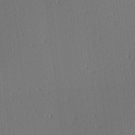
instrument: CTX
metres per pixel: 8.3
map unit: Ave
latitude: 2.5357
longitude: -115.1403
